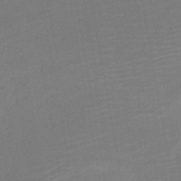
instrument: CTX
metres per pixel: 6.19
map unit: HNb
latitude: -51.6344
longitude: -48.3467
